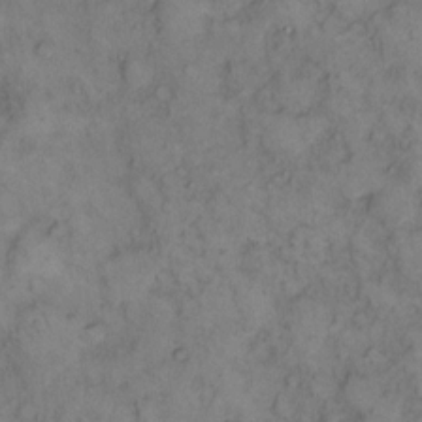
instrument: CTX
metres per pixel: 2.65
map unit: eHh
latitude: 13.9528
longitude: -63.3104
